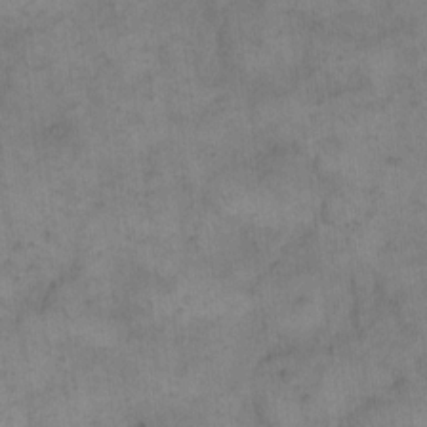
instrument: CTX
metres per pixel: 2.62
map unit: eHh
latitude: 14.7625
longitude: -66.8569
